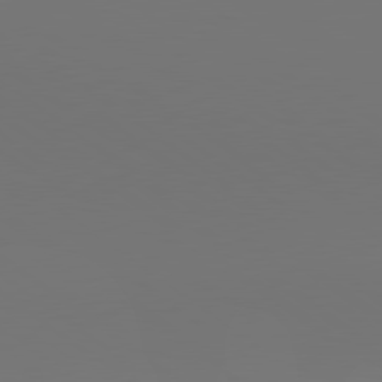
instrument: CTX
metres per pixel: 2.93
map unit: lApd
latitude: 79.7639
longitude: 158.8974
